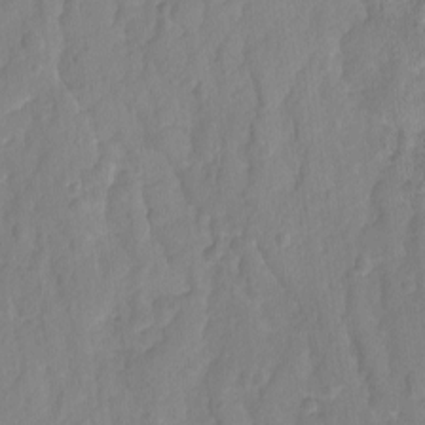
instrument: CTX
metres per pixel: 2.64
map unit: lAvf
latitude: -8.4440
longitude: -119.7827
